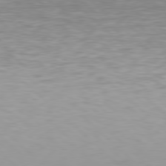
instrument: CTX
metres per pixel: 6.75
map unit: Hpe
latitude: 78.2901
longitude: -171.2537
